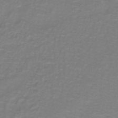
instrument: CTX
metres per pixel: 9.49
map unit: lHb
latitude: -41.9178
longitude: 56.4062
